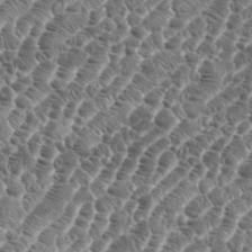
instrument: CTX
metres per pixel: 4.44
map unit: eHh
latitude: 36.5735
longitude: -136.8569
